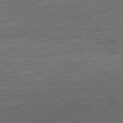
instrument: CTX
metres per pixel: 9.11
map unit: Hpe
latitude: -77.5966
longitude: 14.7086
